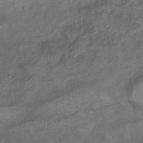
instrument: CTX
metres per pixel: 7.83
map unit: Nhu
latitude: 10.4790
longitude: -26.5735
